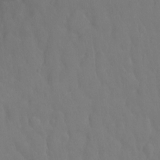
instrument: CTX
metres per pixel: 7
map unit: Ht
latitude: -1.3699
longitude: -33.6694
